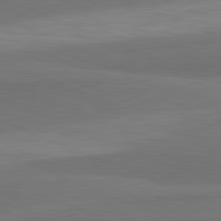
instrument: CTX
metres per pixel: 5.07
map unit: lApd
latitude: 82.3278
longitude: 156.1039
